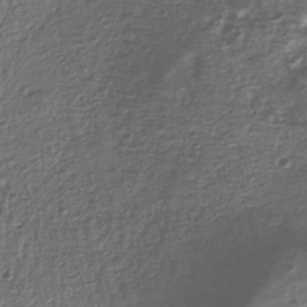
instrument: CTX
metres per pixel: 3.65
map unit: Nhu
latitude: -40.2550
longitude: -85.8206
